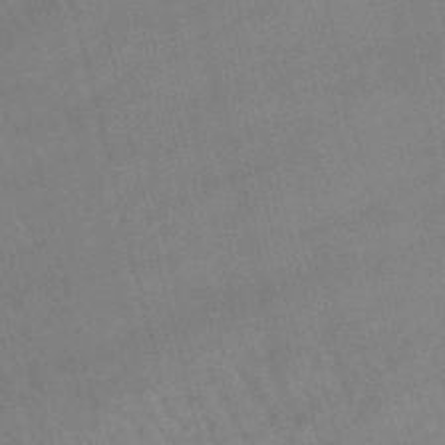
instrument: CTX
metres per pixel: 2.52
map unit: lHb
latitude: -47.4454
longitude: 76.2362
